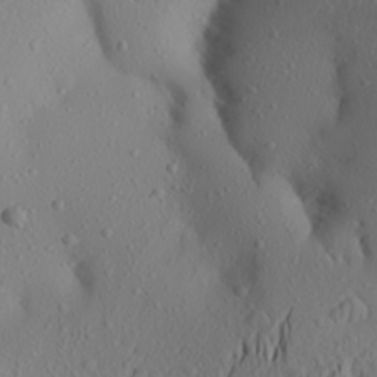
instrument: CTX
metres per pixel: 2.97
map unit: Aa
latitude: 21.5560
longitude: -145.8016
